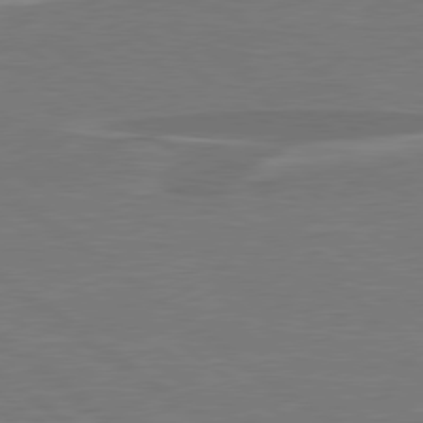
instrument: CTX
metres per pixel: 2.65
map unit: lApd
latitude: 79.1592
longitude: -93.9339
